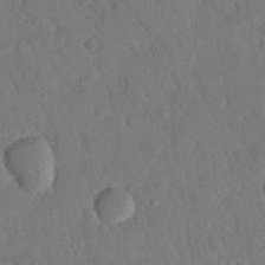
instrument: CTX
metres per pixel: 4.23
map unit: eHh
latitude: 26.0822
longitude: -76.9513
